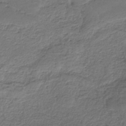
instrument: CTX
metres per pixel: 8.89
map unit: HNb
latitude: -34.2928
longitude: 60.6896
